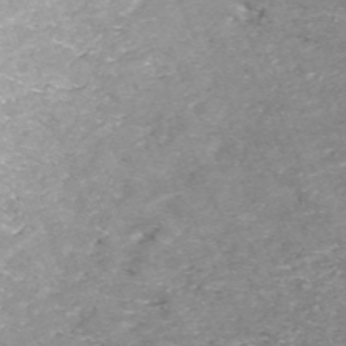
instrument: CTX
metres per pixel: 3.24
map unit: ANa
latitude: -44.5574
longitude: 105.4832
